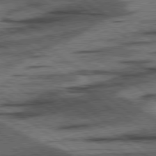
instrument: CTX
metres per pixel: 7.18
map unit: lApd
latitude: 78.3090
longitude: -53.2915
